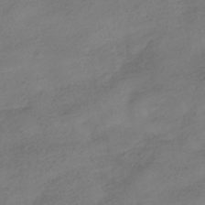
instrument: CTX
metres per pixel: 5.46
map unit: HNhu
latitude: -40.3306
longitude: 98.6329
